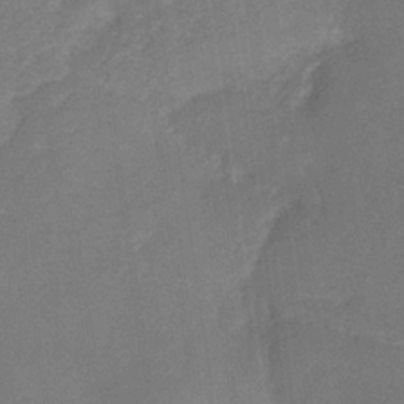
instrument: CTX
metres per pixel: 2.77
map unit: HNb
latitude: -32.2929
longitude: 57.1809
